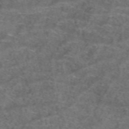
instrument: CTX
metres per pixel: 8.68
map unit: Hto
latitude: 39.7072
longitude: -41.6693
